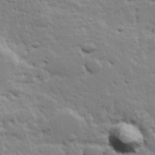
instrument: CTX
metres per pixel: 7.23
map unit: Hve
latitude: 24.6112
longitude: 144.7652
